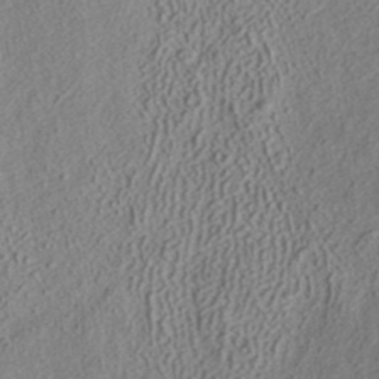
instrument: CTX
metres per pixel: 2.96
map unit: ANa
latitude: 37.8206
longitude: 16.6897
